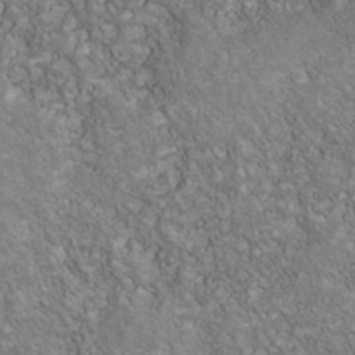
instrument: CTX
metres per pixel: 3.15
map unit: Nhu
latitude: -39.8989
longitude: -83.4237
